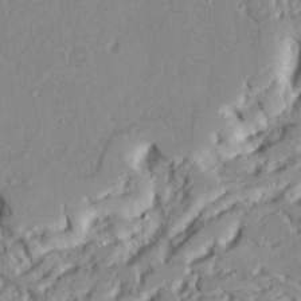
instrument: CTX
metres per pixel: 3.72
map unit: Ave
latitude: 22.9136
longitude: -128.8947
